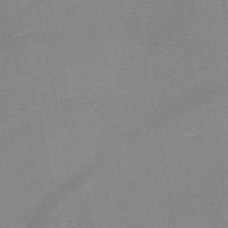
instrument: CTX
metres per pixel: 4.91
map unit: HNb
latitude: -50.2928
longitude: -42.4979
